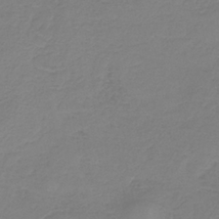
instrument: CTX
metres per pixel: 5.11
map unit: HNb
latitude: -34.6707
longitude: 53.8800
